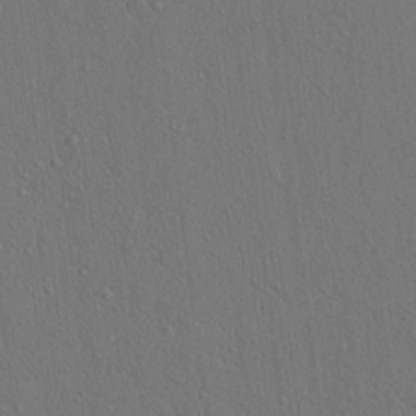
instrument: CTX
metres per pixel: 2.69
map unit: lAvf
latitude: 7.5371
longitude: 167.6533
